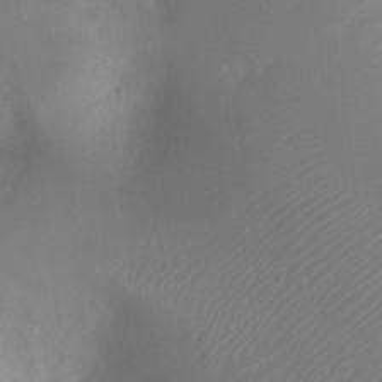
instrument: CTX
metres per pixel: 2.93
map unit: Ht
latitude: -8.4818
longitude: -31.5749
